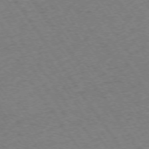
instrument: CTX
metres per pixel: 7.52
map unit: Ap
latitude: -74.1984
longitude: -68.1767
